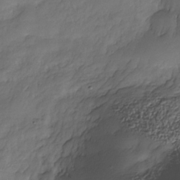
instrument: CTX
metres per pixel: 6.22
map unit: Nhe
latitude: -34.5196
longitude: -143.9339
